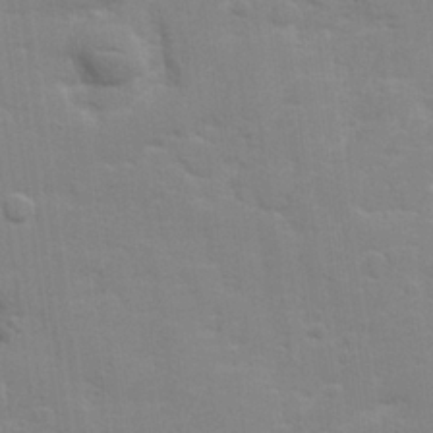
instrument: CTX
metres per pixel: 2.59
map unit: lHvf
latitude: 24.2333
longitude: 142.1416
